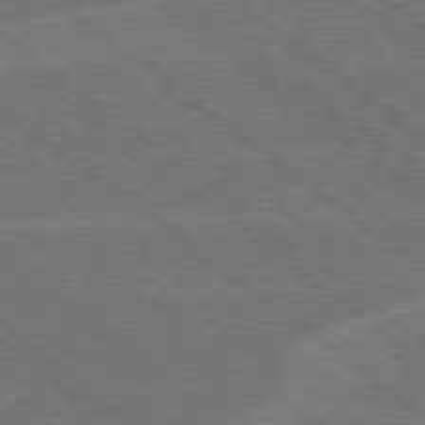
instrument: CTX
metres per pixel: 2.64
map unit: Hpe
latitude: 78.5735
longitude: -161.0269
